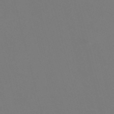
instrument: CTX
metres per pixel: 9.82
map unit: Nve
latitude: -58.5384
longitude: 60.0094
